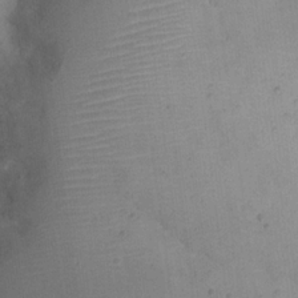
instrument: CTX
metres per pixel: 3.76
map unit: eHh
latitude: 20.4790
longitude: -64.7624
